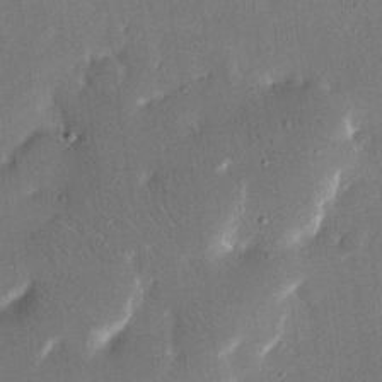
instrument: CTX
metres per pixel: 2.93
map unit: eHh
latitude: 15.5183
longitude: -70.6112
